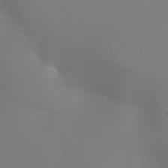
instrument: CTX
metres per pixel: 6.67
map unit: Ht
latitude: -4.3873
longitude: -25.1403
